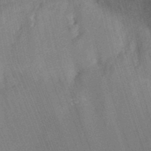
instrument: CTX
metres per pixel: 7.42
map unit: Ht
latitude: -11.1620
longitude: -22.3845
